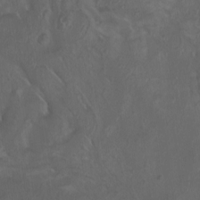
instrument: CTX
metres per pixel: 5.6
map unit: HNhu
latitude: 5.3293
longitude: 8.2739
